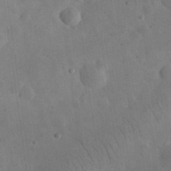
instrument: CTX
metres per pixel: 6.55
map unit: eHh
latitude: 24.9324
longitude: -67.3859
